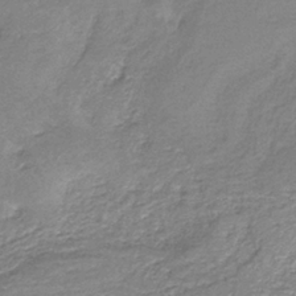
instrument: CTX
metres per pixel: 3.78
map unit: eAb
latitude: -35.7667
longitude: 52.4251
